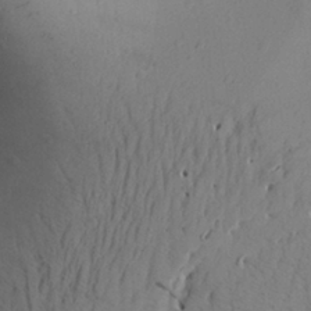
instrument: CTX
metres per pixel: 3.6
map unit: Aa
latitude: 28.1767
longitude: -147.8773
